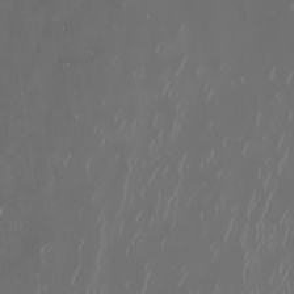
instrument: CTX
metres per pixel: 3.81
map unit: Nhu
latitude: -6.5762
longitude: -90.7624
